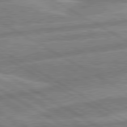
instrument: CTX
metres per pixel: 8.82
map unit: lApd
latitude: 80.6113
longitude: -170.5357
